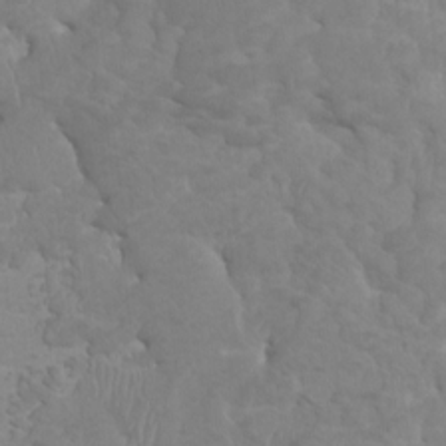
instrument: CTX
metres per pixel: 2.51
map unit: HNhu
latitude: 2.2522
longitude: -1.7449
